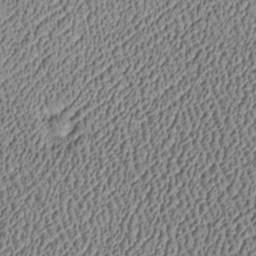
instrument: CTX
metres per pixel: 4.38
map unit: Htu
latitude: -7.1620
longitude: 156.5385
